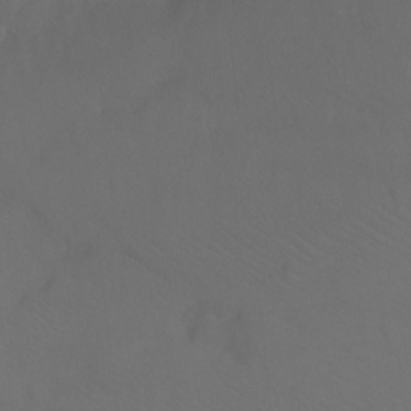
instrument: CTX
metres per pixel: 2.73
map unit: Ht
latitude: 1.7260
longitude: -33.2348
